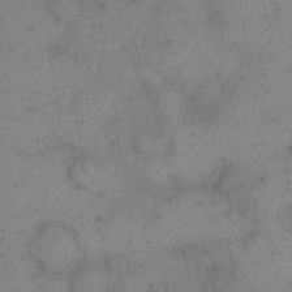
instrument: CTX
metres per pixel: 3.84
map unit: eHh
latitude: 15.5183
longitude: -67.4804
